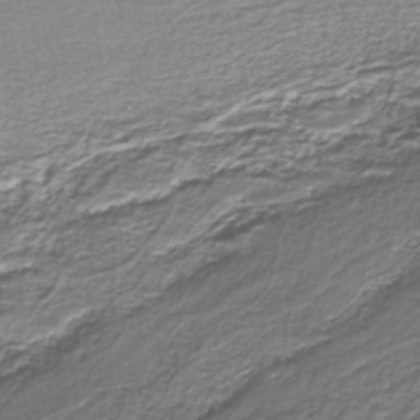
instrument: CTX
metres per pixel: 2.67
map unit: eAb
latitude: -39.5021
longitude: 51.2754
